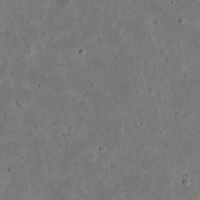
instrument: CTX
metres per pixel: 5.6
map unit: eHh
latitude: 22.0255
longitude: -68.1578
